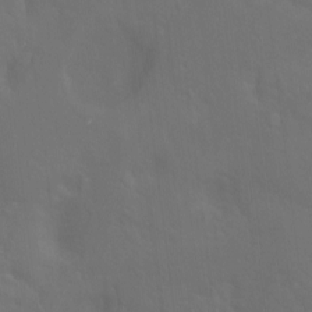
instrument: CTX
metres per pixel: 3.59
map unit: Hto
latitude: -7.6344
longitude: -51.2159
